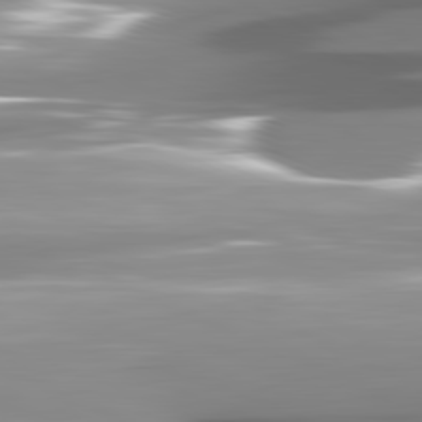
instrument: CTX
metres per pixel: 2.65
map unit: lApd
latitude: 82.1199
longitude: -146.5924
